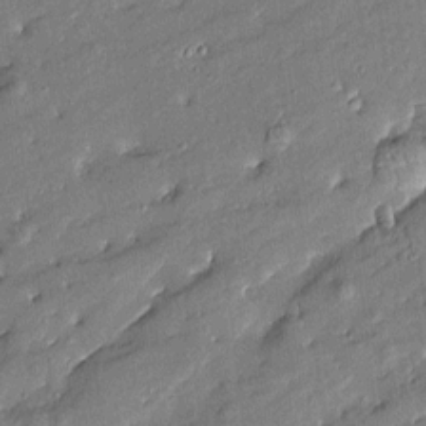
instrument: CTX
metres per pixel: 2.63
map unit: Htu
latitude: -8.2550
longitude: 176.9920
